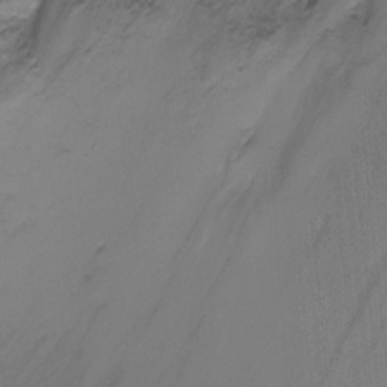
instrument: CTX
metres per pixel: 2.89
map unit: Ht
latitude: -2.2739
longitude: -29.0269
